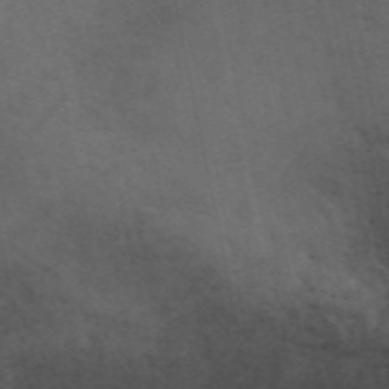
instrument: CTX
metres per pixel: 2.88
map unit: ANa
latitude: 49.6127
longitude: -72.0633
